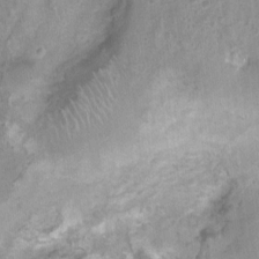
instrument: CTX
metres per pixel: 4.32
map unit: Nhu
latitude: 3.1592
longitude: -16.1199
